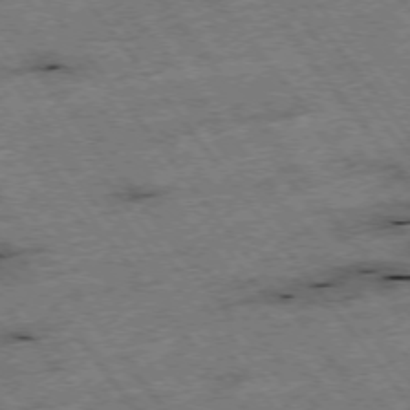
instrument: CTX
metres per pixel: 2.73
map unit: Hpe
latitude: -75.2943
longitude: -22.1200
